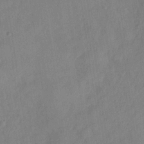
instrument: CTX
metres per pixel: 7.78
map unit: Hve
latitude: -32.1984
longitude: 92.1606
